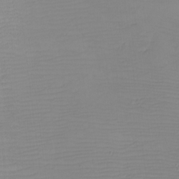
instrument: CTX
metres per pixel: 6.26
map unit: eHh
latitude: -5.5021
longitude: -83.2725
